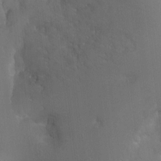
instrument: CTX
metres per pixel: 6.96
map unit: Nhu
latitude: -6.2361
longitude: -47.7639
